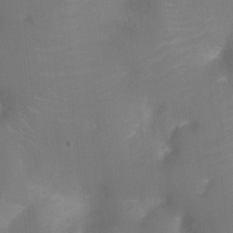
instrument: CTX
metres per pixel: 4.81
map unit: Ht
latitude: -8.9164
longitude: -24.9135
